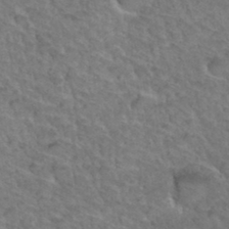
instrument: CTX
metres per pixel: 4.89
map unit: Hto
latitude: 35.4804
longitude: -47.4616
